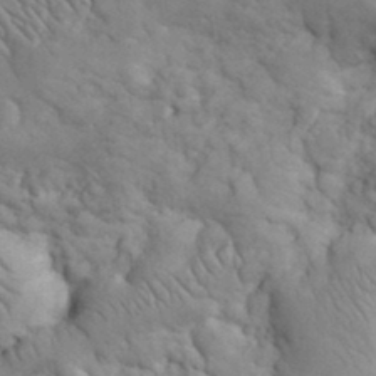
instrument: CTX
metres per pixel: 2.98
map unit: eHh
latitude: 32.4601
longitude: -66.8946
